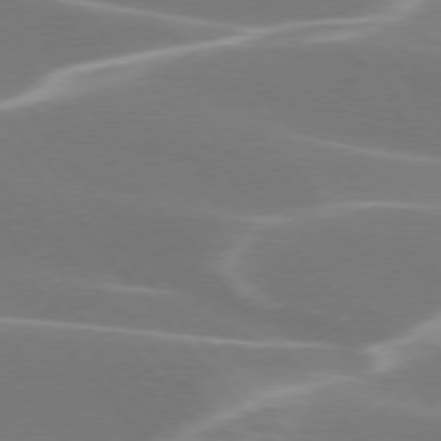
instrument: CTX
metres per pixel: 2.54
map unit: lApd
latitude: 75.4993
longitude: -63.6505
